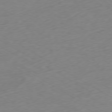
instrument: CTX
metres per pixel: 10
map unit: Ap
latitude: -78.7841
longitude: -57.4993
